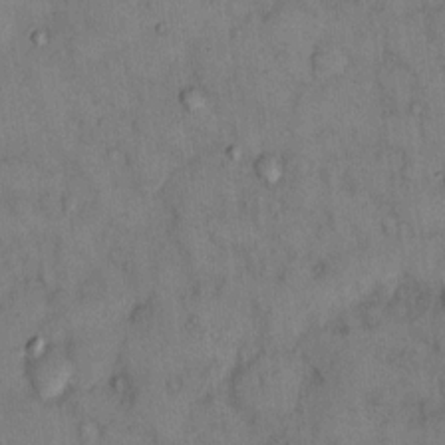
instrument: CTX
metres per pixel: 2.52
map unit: eHh
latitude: 12.7435
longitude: -62.8569
